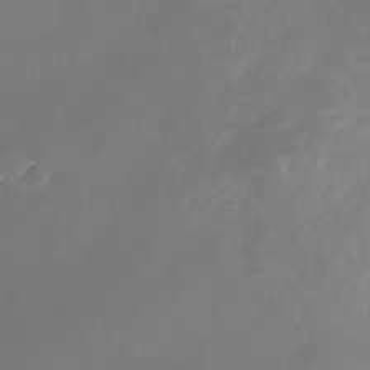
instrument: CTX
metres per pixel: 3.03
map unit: Nhu
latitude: -23.7856
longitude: -70.2711
